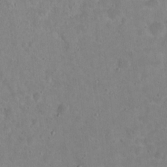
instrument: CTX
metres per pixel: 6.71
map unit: Nhu
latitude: 16.9892
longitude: -30.8569
